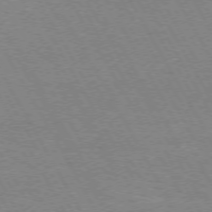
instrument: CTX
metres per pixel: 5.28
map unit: Hpe
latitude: 72.3846
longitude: -128.6679
